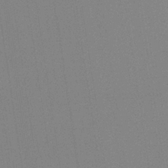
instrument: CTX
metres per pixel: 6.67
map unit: lHb
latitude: -34.6707
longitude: 65.7667
